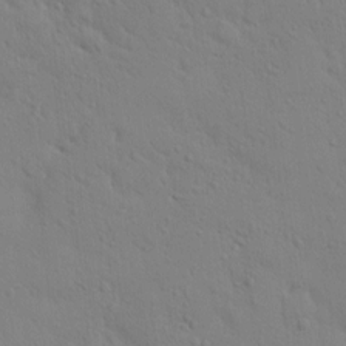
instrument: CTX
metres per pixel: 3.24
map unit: eHh
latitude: 0.2333
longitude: 18.1795
